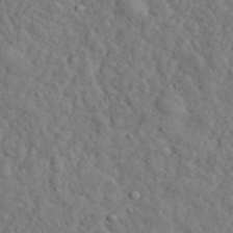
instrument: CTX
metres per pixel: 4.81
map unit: eHh
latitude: 35.1970
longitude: -78.4790
